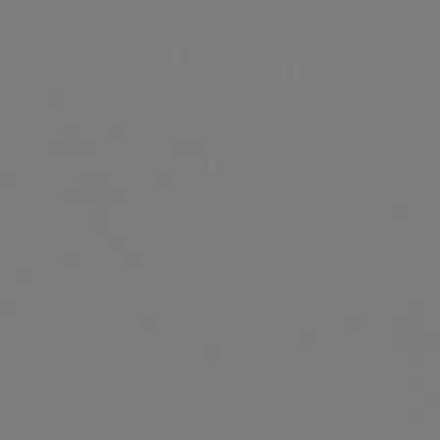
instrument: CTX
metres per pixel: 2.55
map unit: lHb
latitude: -46.4251
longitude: 71.0298
